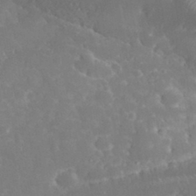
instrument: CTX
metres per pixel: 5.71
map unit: eHh
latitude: 33.0458
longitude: -61.3292
